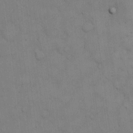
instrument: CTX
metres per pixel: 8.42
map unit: Hto
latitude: 14.1200
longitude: -61.3481
